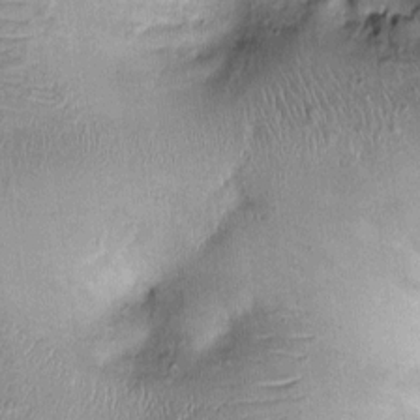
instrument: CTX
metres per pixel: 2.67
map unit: Ht
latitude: -2.0661
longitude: -14.3279
